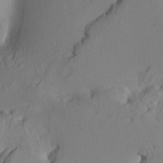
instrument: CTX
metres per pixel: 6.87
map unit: HNhu
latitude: 6.5357
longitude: -4.2333
